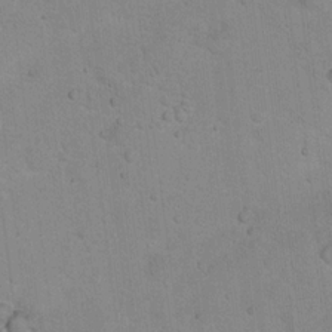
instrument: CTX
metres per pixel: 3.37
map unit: Hto
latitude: 15.4238
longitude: -40.2711
